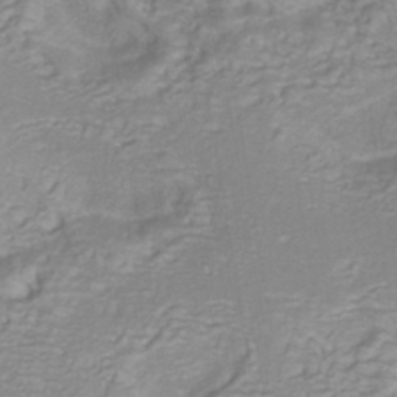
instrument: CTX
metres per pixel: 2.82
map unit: HNhu
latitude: -40.8408
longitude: 108.6518
